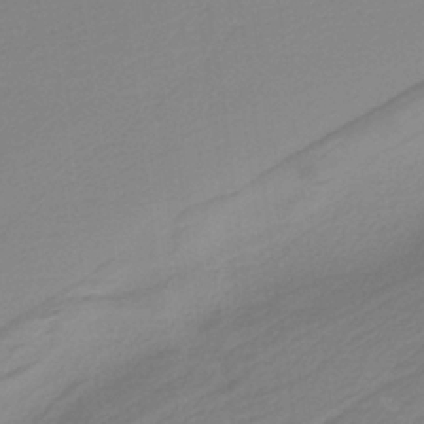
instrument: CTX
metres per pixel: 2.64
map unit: HNb
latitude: -37.0486
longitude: 55.1242
